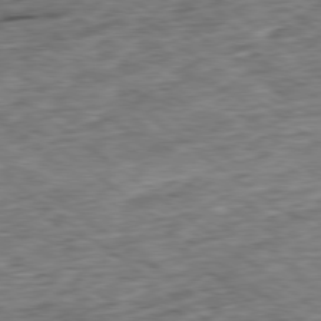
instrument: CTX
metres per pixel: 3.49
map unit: Ap
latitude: -79.3320
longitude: -76.5545
